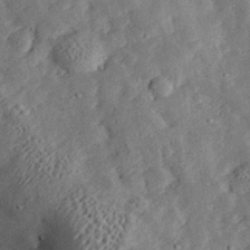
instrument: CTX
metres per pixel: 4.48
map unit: lHvf
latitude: 32.2711
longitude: -83.4615
